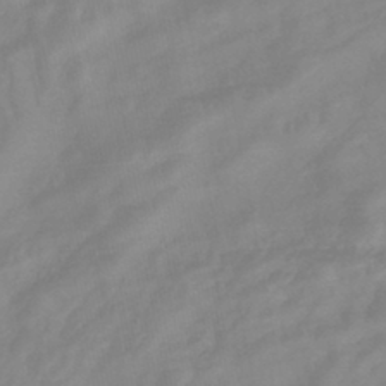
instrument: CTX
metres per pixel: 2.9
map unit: lHb
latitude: -41.9556
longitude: 77.9367
